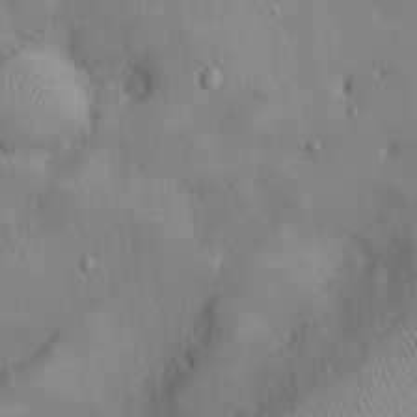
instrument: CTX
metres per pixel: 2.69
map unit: Ht
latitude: -3.3131
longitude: -14.9892
